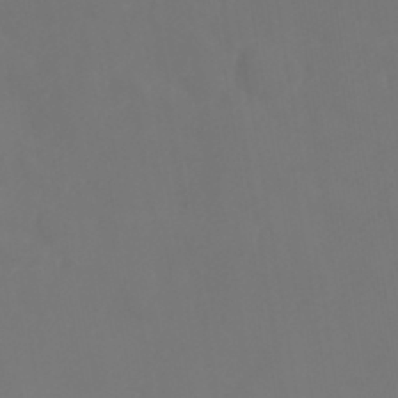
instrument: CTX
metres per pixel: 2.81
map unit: Nhu
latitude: 25.9339
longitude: -62.7058
